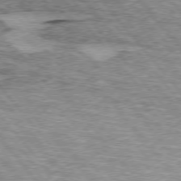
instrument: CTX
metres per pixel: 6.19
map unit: lApd
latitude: 75.2348
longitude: -77.0647
